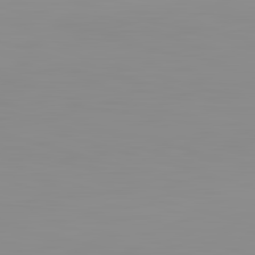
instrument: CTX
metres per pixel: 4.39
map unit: lApd
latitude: 83.1592
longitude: -133.7261
